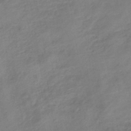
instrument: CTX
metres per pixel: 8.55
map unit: eHb
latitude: -43.8044
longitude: 85.2187
